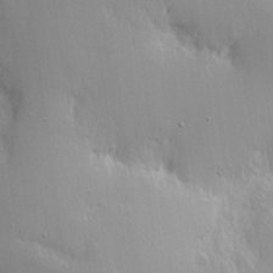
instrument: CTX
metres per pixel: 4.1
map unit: Nhe
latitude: -2.2172
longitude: -59.5182
